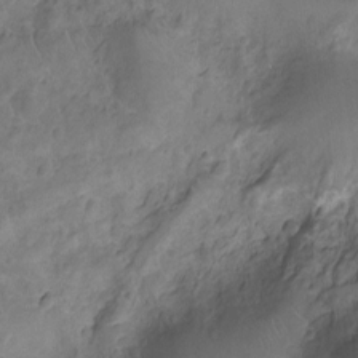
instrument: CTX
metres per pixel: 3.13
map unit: Ht
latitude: -9.2565
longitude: -20.9514
